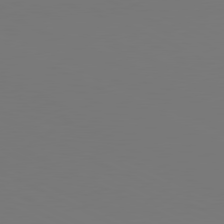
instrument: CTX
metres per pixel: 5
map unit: lApd
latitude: 80.9136
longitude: 147.9556
